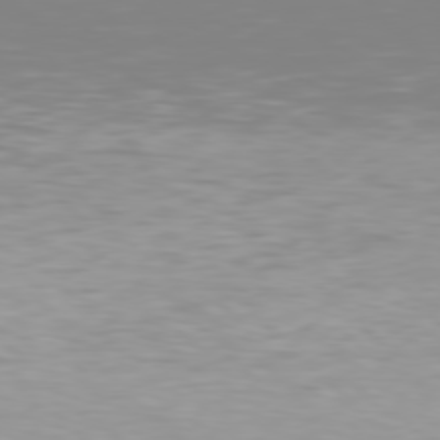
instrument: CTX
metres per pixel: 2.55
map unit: Hpe
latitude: 77.3292
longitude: -162.3090
